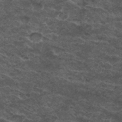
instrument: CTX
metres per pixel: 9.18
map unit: Nhu
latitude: 29.4993
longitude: -49.6127
